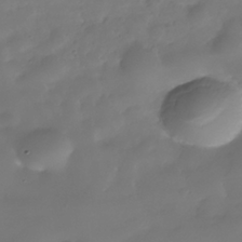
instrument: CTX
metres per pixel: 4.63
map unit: Nhe
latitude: -38.3495
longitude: -118.3656
